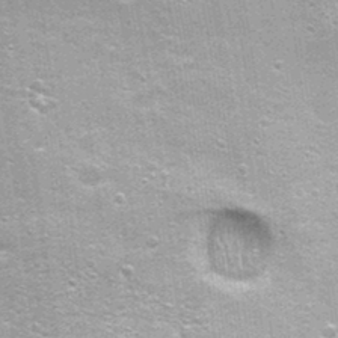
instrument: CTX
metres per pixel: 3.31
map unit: Nhu
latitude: 1.7071
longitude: -17.0458
